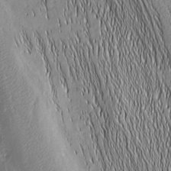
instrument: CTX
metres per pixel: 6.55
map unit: Nhu
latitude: -5.0675
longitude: -151.8961
